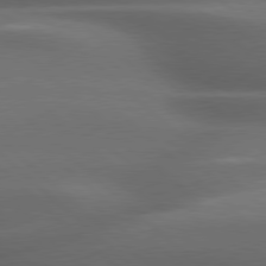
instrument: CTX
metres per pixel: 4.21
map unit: lApd
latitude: 79.2159
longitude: -116.6868
